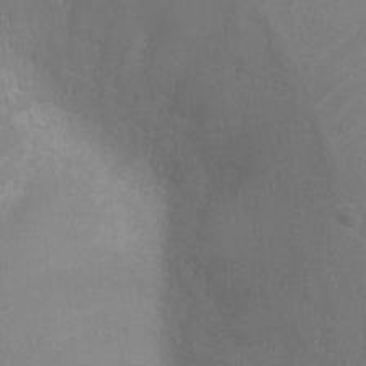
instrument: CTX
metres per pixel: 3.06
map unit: Ht
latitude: -5.0675
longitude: -25.0458
